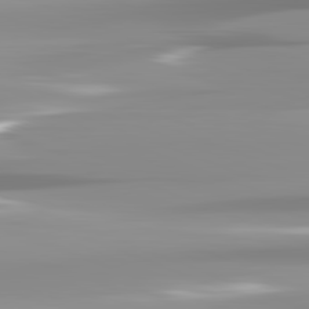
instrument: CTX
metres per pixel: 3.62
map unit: lApd
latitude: 82.1766
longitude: -138.5357
